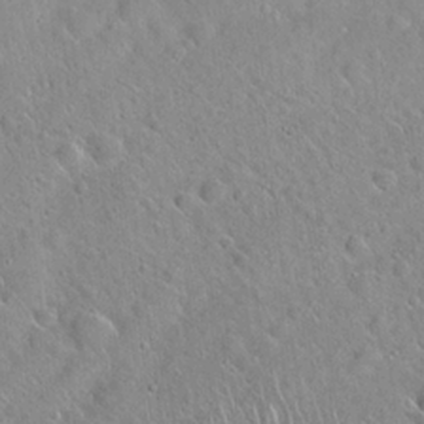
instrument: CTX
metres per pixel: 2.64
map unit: Hto
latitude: 20.3090
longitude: -53.1403
